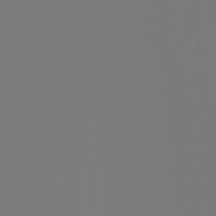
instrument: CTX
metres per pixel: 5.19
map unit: Ht
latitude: -4.1416
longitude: -61.1970
